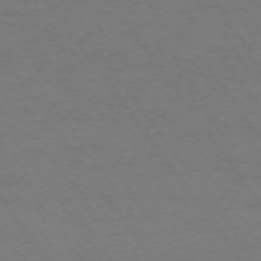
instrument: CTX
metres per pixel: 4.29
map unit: Ap
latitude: -74.5196
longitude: -70.3278
